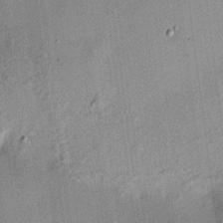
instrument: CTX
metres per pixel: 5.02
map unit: HNhu
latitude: 11.8583
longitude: 10.6708
